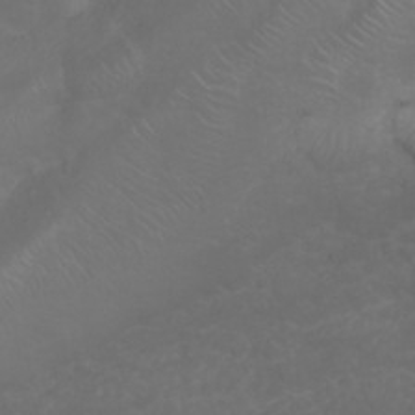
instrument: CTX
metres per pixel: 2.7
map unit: Nhu
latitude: 23.7827
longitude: -60.7435
